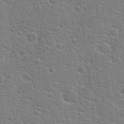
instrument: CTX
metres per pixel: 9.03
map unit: Hto
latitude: 21.7639
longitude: -44.0633
